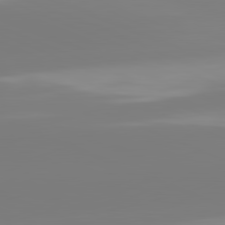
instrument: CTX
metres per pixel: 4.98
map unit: lApd
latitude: 81.5560
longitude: -159.4615
